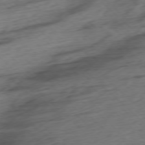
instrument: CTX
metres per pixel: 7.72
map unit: Ap
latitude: -77.1431
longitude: -79.3104
